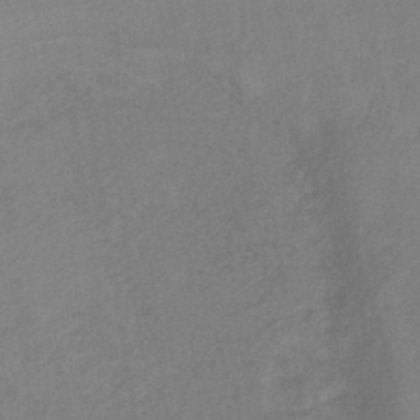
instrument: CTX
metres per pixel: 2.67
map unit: lHb
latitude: -42.9163
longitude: 75.0487
